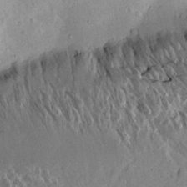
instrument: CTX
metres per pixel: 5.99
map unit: Aa
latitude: 12.7058
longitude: -140.2144
